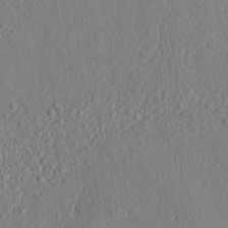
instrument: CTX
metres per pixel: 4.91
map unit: lAvf
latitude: 7.9150
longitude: 167.1431
